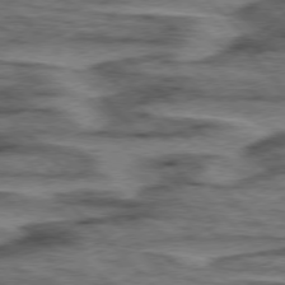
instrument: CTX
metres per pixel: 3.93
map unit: lApd
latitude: 76.5734
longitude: -78.1200
